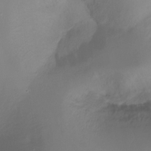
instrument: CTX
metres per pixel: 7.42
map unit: Ht
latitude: -17.2565
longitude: -47.1215
